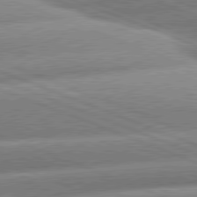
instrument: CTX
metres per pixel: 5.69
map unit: lApd
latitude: 80.7624
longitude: -157.9150
